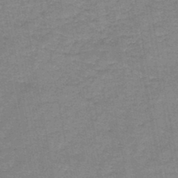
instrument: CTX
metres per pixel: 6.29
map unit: HNb
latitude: -45.8800
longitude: -37.2159
